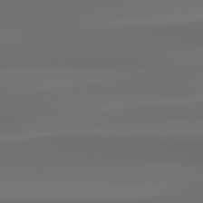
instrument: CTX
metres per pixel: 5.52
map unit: Hpe
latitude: 76.6679
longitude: -132.6113
